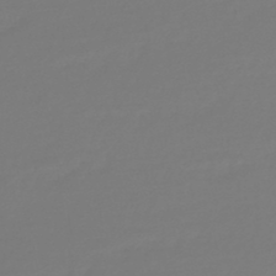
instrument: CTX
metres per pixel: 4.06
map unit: lHb
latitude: -44.9920
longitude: 76.0094
